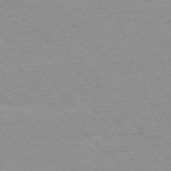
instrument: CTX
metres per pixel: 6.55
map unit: Ap
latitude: -76.6707
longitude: -87.3481
